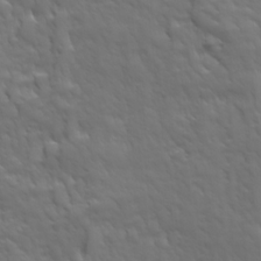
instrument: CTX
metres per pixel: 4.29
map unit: Ave
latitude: 18.8569
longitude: -133.8205
